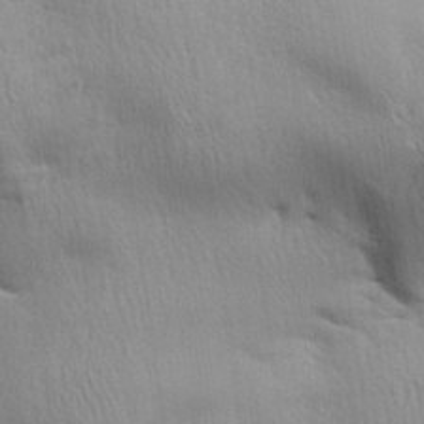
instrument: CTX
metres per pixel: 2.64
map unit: Aa
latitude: 32.8947
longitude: -141.0080
